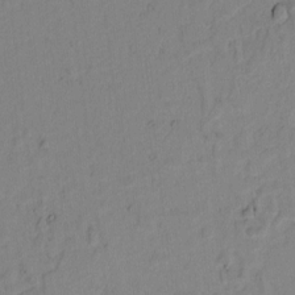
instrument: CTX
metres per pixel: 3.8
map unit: Htu
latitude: -0.5385
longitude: 170.6708
